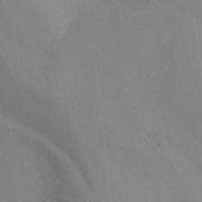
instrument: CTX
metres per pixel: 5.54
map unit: Ht
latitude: -6.8597
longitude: -31.3860
